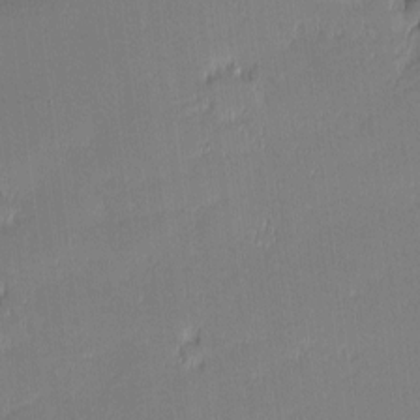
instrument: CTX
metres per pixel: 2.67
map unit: eHh
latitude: -2.4817
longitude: -83.7260
